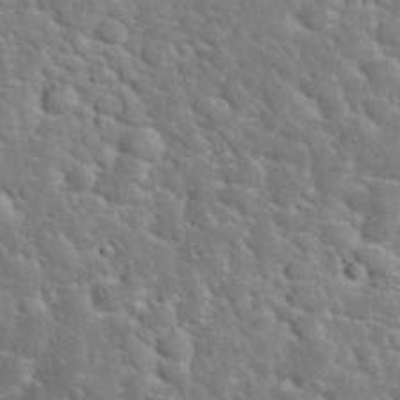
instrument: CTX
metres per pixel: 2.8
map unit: eHh
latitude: 32.1200
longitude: -60.5357
